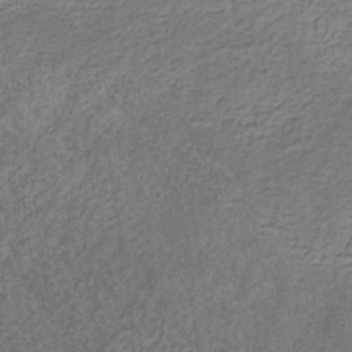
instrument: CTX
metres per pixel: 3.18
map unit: eHb
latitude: -31.0675
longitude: 71.5210
